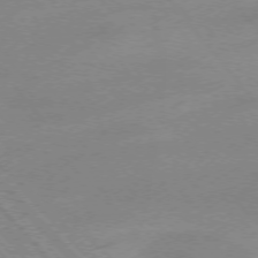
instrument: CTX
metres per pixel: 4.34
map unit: Hpe
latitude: -76.1228
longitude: -15.8206
